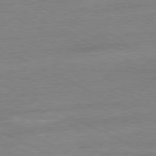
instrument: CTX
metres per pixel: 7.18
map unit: Ap
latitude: -81.0298
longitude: -77.1403
